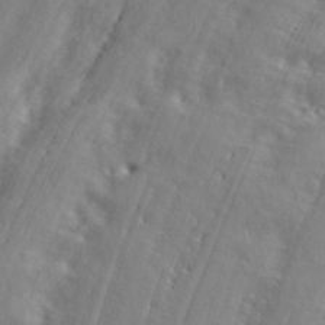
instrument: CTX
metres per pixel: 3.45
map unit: ANa
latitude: 42.6491
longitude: 50.6518
